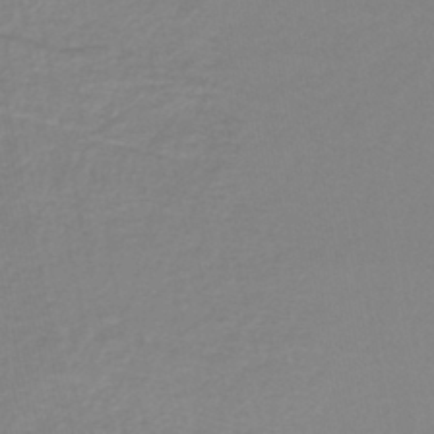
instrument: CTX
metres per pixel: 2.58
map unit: lHb
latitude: -41.1620
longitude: 63.4076
